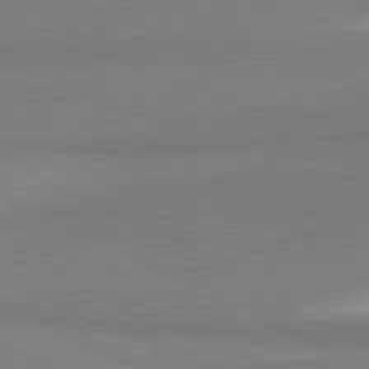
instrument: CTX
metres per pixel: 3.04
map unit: lApd
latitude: 81.1781
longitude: 156.5574
